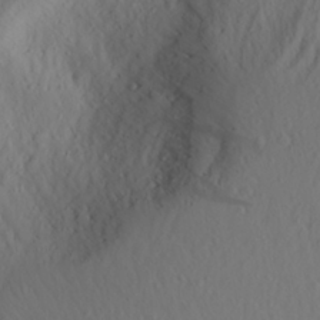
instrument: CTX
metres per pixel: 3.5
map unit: Aa
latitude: 27.3860
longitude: -147.0459
